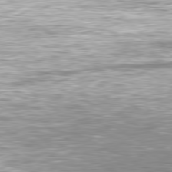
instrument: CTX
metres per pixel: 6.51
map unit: Hpe
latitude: -81.0109
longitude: 19.2943
